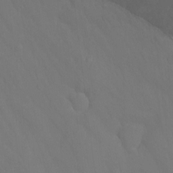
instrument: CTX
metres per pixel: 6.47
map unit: Ht
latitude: -9.9745
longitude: -46.1200
